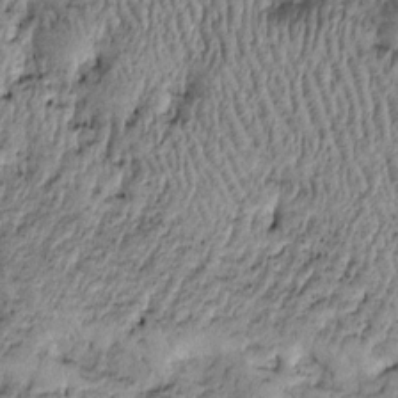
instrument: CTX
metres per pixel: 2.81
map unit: Htu
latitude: -6.1039
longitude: 159.6722
